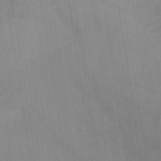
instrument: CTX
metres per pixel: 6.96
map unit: HNb
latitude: -45.2376
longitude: -45.0647
